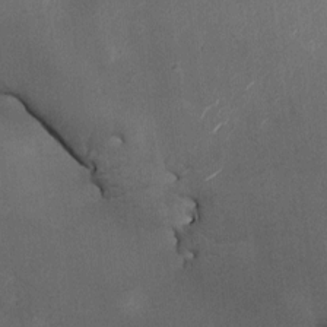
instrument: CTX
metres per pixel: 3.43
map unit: HNhu
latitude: -1.6344
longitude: -7.6694
